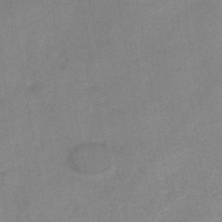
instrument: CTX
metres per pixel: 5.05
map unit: HNb
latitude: -45.9745
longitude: -37.8772
